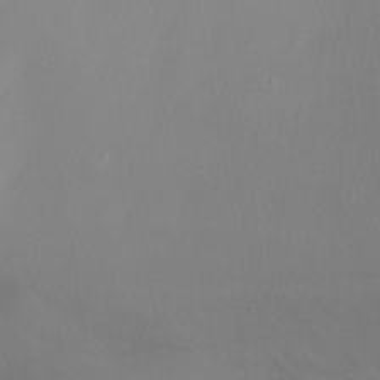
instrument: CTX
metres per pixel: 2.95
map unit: Ht
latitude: -1.0298
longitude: -33.5938
